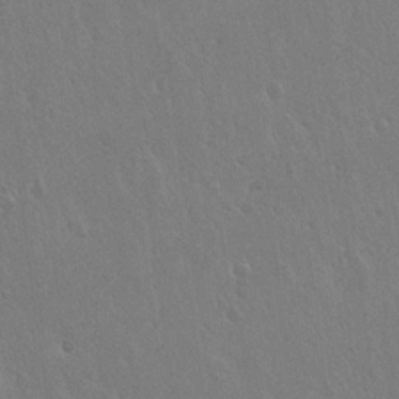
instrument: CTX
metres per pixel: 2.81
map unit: Hto
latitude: 17.8583
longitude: -58.1767
